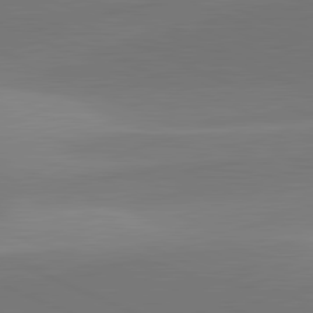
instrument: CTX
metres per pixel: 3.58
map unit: lApd
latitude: 81.7450
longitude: 130.6518
